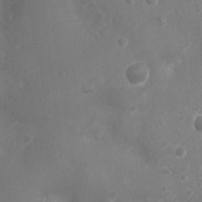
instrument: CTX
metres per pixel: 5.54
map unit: Nhu
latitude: 5.5749
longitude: -18.6112
